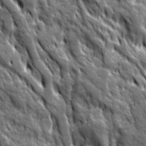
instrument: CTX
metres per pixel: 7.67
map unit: Ave
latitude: 20.1956
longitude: -134.9513
